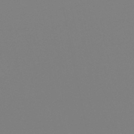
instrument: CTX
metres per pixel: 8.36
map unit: lHb
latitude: -48.9542
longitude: 69.8611
